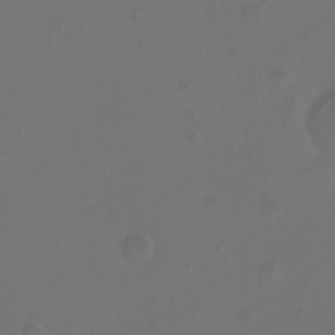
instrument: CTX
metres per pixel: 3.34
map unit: Ht
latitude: -0.3873
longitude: -46.4790
